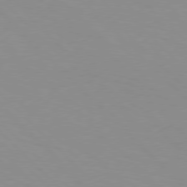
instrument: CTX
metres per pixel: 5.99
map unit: Hpe
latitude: 77.4426
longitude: -160.4979
